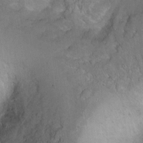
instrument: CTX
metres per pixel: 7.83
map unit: Ht
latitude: -4.8030
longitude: -36.2712
